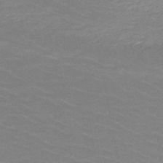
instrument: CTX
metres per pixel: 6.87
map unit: HNb
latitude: -47.9178
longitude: -46.1389
